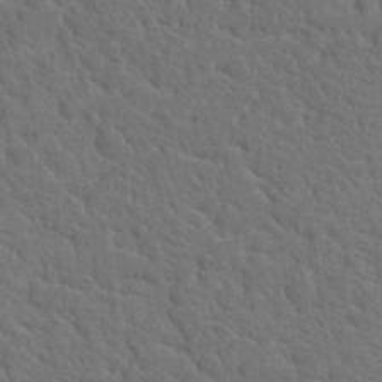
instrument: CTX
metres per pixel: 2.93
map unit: Hto
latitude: 19.4804
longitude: -35.1781
